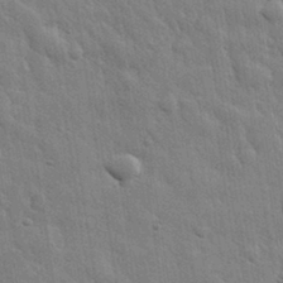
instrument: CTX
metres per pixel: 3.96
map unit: eHh
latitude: 31.4994
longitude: -78.8569
